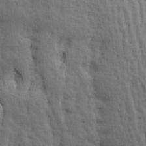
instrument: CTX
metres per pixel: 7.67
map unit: Ave
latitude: 13.7828
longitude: -134.3089
